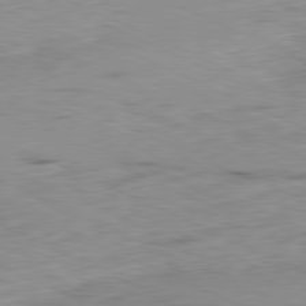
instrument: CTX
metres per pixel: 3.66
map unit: Ap
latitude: -81.4644
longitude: -71.7449
